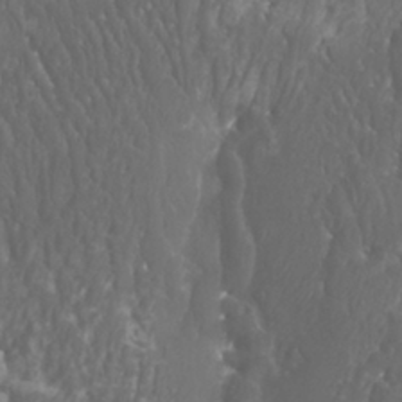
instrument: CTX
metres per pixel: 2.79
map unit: Htu
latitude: -11.5777
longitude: -73.3482
